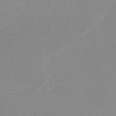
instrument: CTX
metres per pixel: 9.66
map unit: HNb
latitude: -49.7667
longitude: -47.9528
